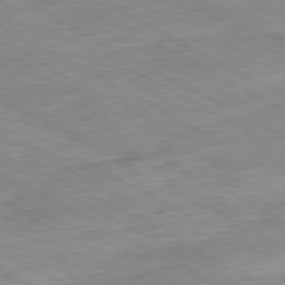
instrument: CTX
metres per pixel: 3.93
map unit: Ap
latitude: -80.4818
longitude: -80.9703
